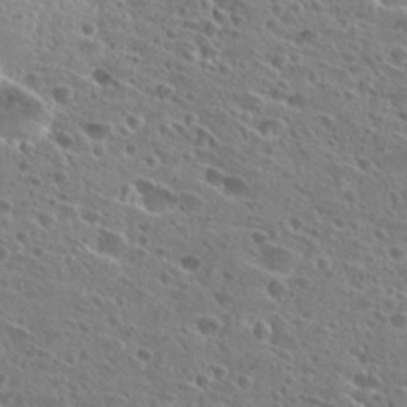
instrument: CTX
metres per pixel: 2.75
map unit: Hto
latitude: 26.6113
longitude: -45.8016
